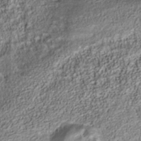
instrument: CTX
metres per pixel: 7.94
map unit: Nhu
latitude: -40.9919
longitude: -84.1956
